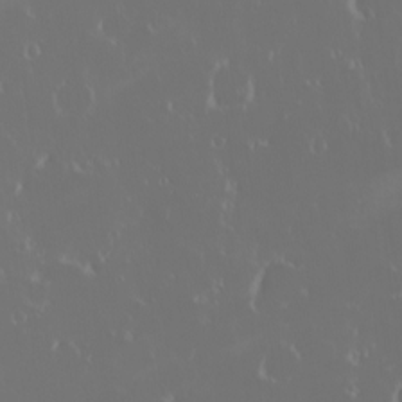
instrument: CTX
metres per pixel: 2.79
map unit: eHh
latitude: -2.2928
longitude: 20.1039
